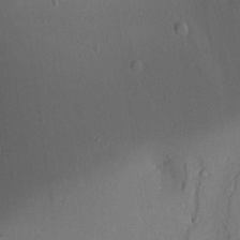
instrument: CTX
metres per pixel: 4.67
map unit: Aa
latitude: 24.5545
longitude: -132.7813
